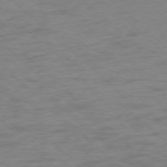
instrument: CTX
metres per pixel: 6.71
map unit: Ap
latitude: -76.9542
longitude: -77.7071
